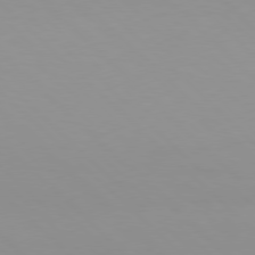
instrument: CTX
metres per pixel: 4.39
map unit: Hpe
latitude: 77.6694
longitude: -164.8002
